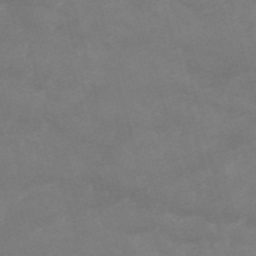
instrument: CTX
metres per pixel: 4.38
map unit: HNb
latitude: -55.8611
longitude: -40.2711
